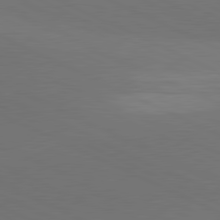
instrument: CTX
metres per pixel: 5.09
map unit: lApd
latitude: 81.1592
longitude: 137.2942
